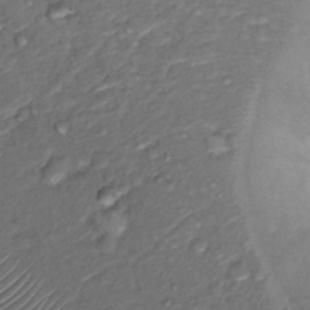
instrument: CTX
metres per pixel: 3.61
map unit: Nhu
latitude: 13.0648
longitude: -28.9702
